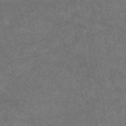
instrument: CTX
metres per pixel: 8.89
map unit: eAb
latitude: 47.4238
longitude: 125.5021
